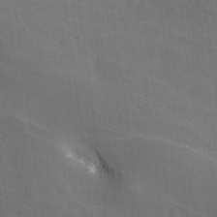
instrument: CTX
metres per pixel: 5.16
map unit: Ave
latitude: -5.4265
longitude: -120.6113
